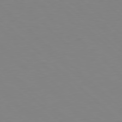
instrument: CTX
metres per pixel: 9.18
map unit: Hpe
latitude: 78.1578
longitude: -165.0458
